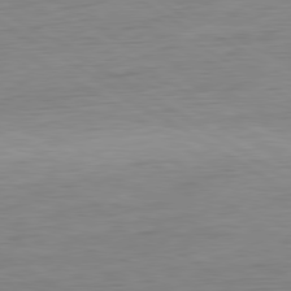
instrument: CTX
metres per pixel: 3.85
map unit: Ap
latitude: -80.7274
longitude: -79.4049
